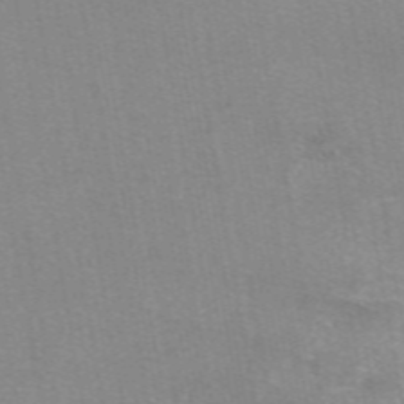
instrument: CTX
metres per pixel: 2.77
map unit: eAb
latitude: 48.7057
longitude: 105.5210
